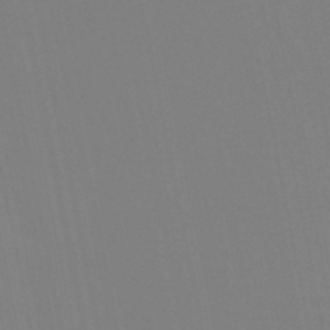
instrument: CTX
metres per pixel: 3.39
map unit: lHb
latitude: -48.2929
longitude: 74.9920
